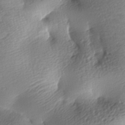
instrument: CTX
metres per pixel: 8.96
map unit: lAa
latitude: -8.8408
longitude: -127.1592
